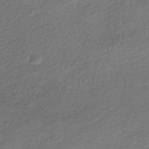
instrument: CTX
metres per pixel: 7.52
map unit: HNhu
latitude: -42.0849
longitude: 99.2187
